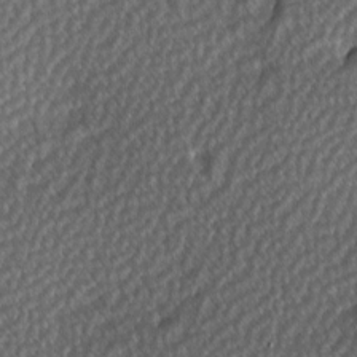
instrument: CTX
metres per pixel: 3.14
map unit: Hve
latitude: 2.2711
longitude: -121.2726
